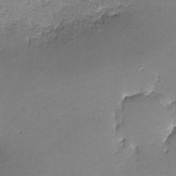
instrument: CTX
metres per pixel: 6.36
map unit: lHvf
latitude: -12.6896
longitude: -102.9136
